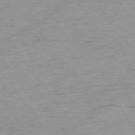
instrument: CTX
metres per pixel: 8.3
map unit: Ap
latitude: -74.7275
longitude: -85.2537
